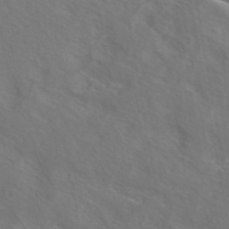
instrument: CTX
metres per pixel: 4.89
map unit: ANa
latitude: 44.7624
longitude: 30.5007
